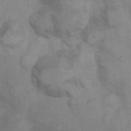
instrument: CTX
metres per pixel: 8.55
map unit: Nhu
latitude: 9.8017
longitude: -25.4615
